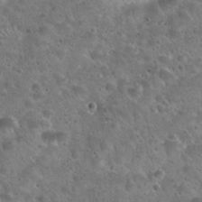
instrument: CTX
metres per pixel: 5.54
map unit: Hto
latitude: 22.5735
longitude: -54.6301
